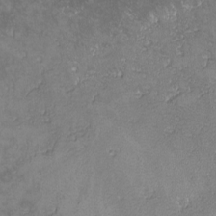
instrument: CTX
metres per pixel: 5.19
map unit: lHvf
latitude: -13.5021
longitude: -103.6505
